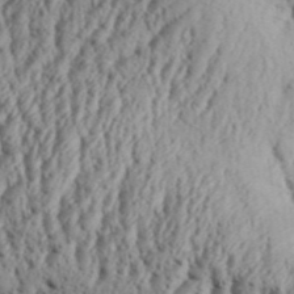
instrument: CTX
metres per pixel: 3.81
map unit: Aa
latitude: 32.4034
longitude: -136.3279
